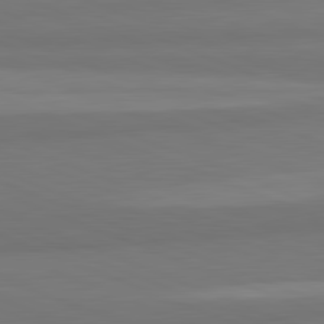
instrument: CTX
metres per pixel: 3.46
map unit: lApd
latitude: 82.0633
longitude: 176.6896
